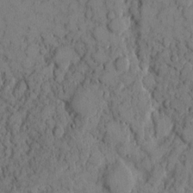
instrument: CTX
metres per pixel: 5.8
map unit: eHh
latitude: 7.9906
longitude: -64.5168
